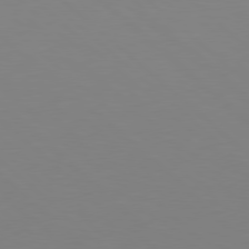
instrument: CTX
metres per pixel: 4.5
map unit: Hpe
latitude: 78.0822
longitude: -165.3293
